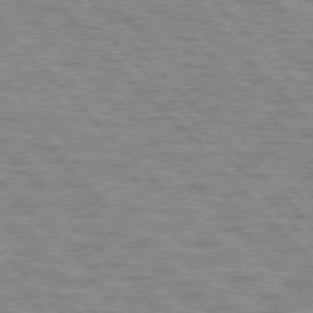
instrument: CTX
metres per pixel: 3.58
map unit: lApd
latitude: 77.1592
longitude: -71.6883
